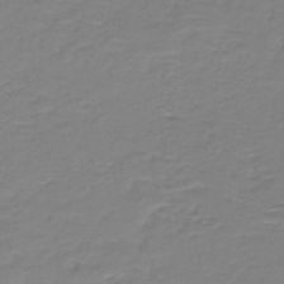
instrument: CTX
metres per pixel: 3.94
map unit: HNb
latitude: -46.7463
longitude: 52.4818
